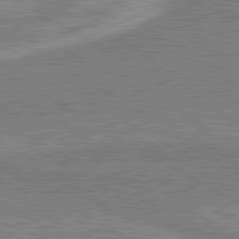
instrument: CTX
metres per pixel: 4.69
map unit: lApd
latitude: 80.6113
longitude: 144.7463
